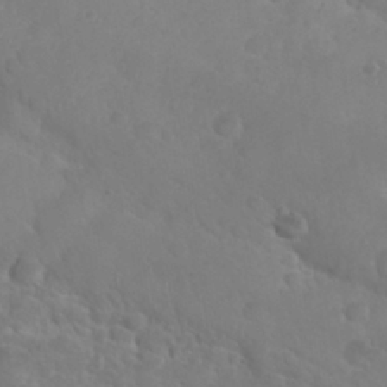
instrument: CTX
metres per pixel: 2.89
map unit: Nhu
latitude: 28.3467
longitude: -55.4237
